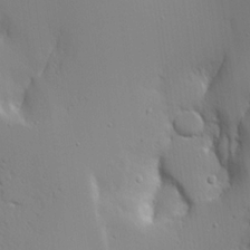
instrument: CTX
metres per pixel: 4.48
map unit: Aa
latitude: 20.3279
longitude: -124.3467
